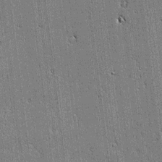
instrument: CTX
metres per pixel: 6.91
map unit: lAvf
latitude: -1.4077
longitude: -106.2900
